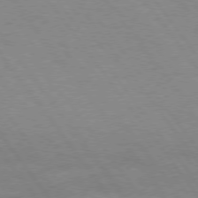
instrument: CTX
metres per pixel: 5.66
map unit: Hpe
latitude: 75.1025
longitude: -140.8191
